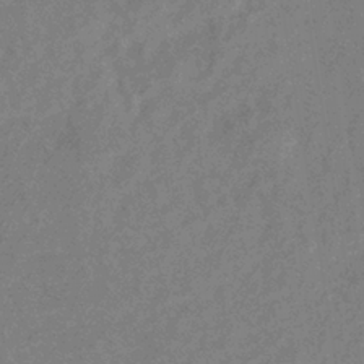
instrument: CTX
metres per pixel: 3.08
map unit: eHb
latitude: -38.1606
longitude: 76.9353
